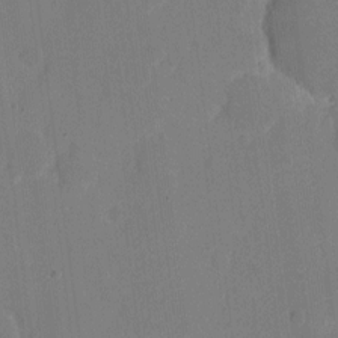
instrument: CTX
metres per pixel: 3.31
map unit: eHh
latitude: 6.0633
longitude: -66.2711
